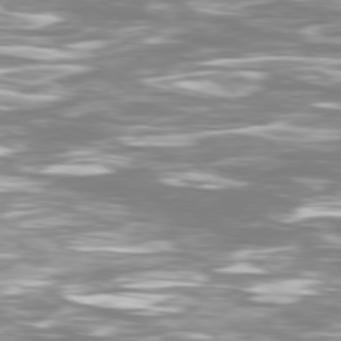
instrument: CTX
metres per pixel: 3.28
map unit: Ap
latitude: -79.7477
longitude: -60.4790
